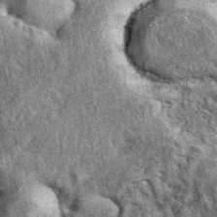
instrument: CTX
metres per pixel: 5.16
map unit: eAb
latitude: 39.5371
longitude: 108.5952
